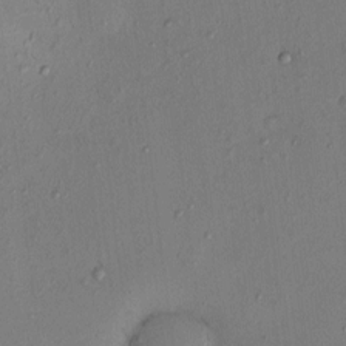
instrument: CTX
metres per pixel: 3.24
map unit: eHh
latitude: 0.1577
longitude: 16.8975
